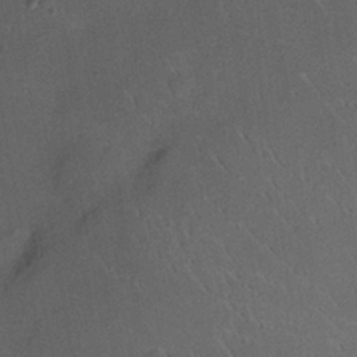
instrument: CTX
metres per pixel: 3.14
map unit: Nhu
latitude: 18.1389
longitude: -74.3467
